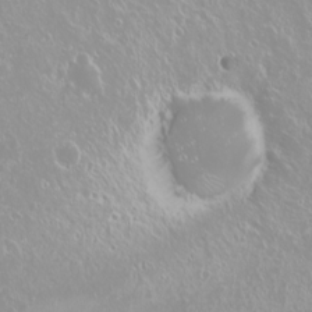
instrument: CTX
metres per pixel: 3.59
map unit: Nhu
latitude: -8.6896
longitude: -70.8191
